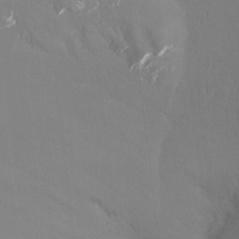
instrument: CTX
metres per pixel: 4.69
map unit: Htu
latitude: -14.5196
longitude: -47.4805
